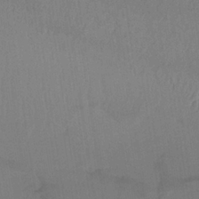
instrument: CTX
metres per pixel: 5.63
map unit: lHb
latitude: -34.6896
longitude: 66.7274
